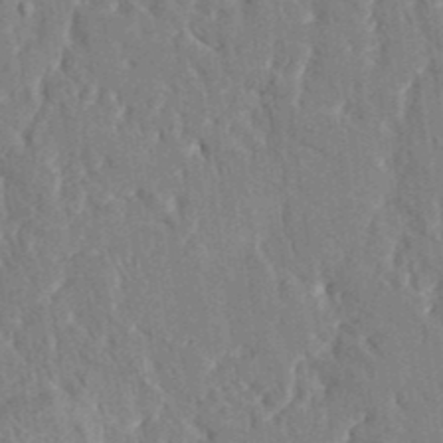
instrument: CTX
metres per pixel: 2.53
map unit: HNhu
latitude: 4.9136
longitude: 10.5007
